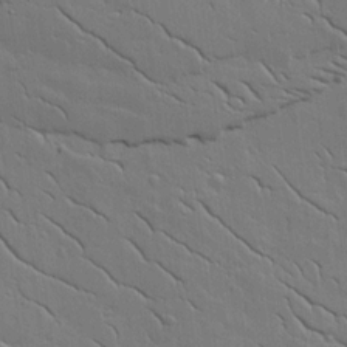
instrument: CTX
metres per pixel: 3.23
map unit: lAvf
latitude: 15.9717
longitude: -125.1403
